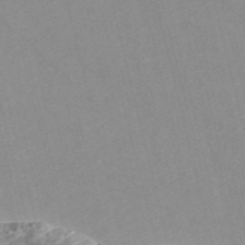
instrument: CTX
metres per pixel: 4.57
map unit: Nve
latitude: -56.8030
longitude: 51.3321
